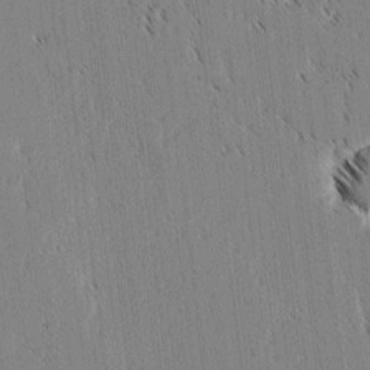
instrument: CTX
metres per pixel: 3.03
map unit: lAvf
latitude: 2.4223
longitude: -106.4034
